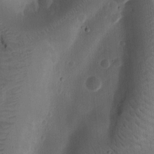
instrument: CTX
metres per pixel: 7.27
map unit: Ht
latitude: 11.4427
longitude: -75.1970
